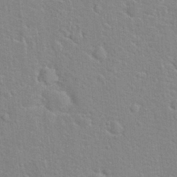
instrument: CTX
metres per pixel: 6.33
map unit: Hto
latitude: 21.6694
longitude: -47.2537
